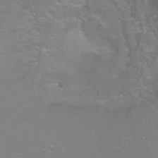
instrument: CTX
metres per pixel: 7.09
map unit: Ht
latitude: -5.8422
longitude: -34.9135
